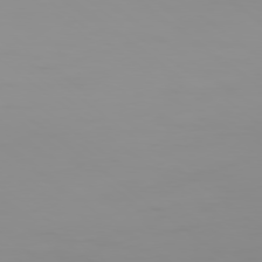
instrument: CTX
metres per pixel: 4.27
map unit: Ap
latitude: -79.5210
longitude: -70.9702
